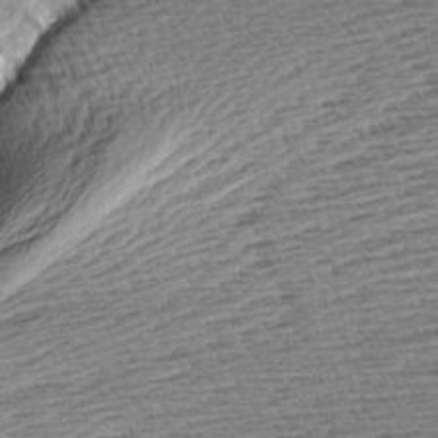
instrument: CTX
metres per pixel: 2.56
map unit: Aa
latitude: 7.8394
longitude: -137.3860
